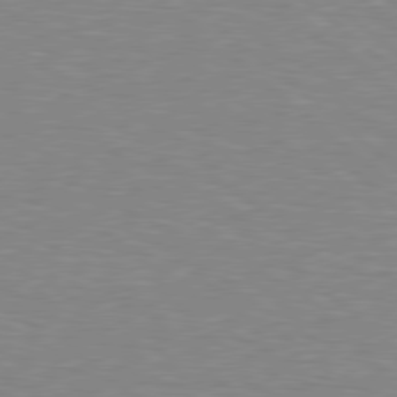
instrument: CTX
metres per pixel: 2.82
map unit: lApd
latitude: 78.8569
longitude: -88.4223
